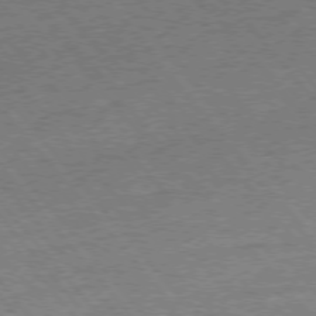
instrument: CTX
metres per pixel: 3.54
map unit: Ap
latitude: -77.0297
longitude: -96.5924
